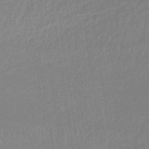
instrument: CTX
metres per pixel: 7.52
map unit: lHb
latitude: -35.5966
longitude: 68.8219
